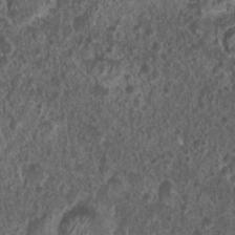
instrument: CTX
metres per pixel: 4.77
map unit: Nhu
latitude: 7.8205
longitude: -20.3845
